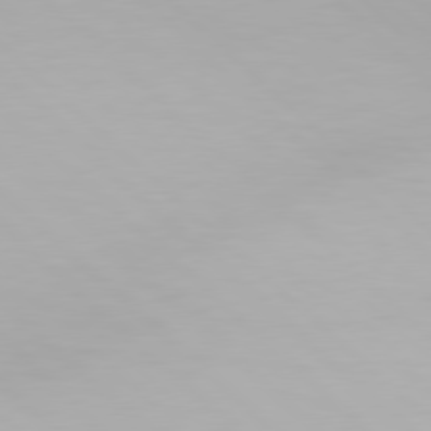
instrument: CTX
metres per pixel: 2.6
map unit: Hpe
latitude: 78.1200
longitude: -167.9717
